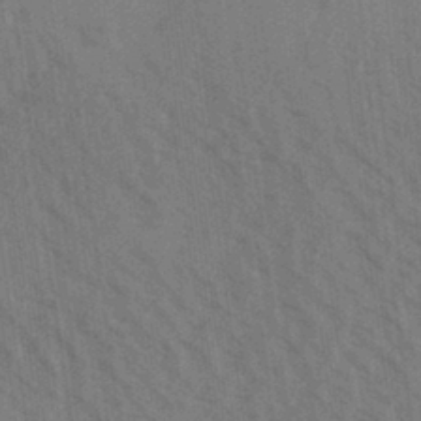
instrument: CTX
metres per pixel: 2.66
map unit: Aa
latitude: 31.1781
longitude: -139.5560
